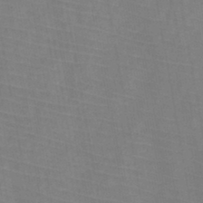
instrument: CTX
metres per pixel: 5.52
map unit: HNb
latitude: -44.9164
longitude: -39.5371
